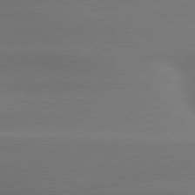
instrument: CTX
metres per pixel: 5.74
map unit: lApd
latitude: 79.2726
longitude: -115.1025
